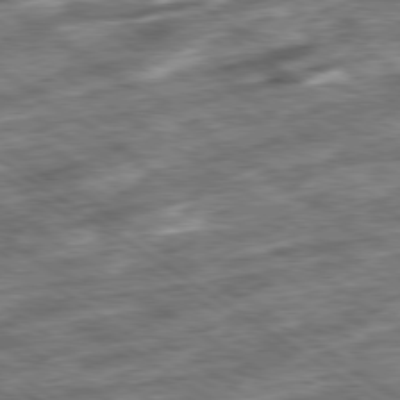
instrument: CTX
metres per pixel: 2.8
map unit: Ap
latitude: -79.5966
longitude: -49.9150
